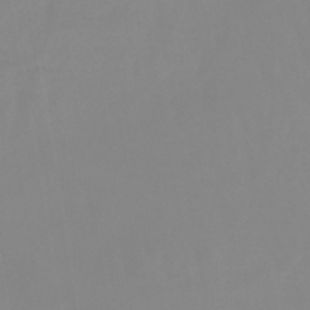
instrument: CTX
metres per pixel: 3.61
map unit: lHb
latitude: -48.0283
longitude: 76.0283
